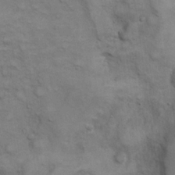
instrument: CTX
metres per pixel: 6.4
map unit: eHh
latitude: 22.1956
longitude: -59.7828
